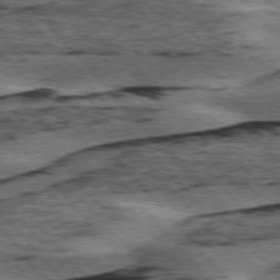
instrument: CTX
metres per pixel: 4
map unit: lApd
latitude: 75.9339
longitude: -77.5938
